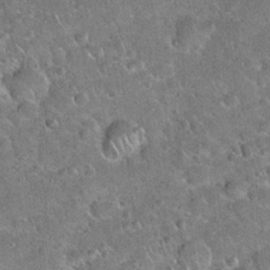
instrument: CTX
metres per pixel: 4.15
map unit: Hto
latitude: 19.1403
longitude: -50.1577
